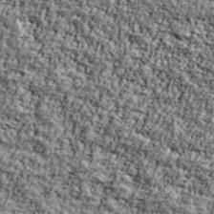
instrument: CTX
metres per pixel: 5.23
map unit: Ave
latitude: 42.2334
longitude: -110.9136
